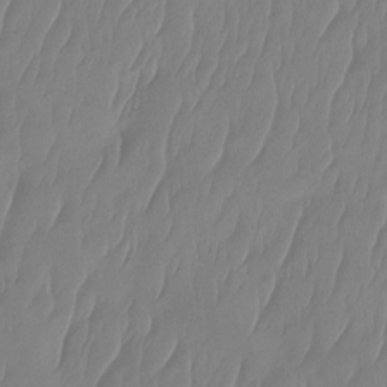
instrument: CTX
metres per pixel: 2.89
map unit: Ht
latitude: -15.0865
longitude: -48.7246
